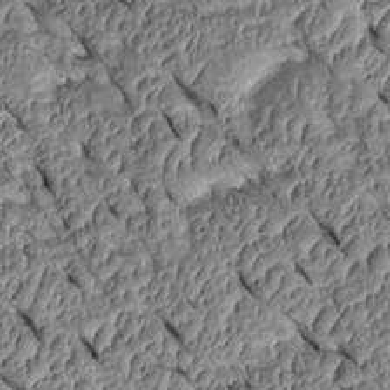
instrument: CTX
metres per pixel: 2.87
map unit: Htu
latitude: 1.0080
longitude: 148.1039
